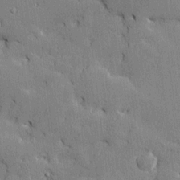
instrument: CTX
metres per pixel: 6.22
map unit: Htu
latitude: -7.5966
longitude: 176.0850
